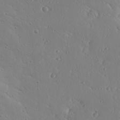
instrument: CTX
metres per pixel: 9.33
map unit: Ave
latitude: 18.8569
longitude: -137.7828
